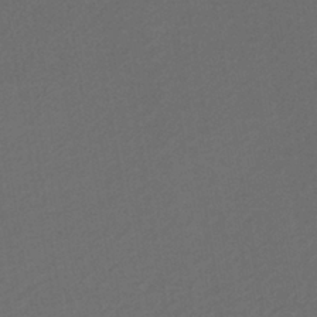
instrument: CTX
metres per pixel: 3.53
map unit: lHb
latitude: -39.0864
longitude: 69.2942
